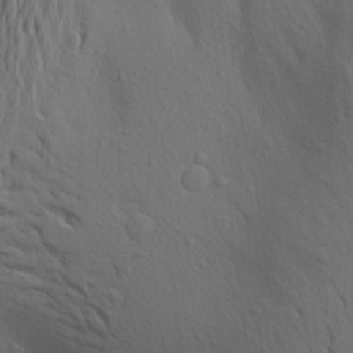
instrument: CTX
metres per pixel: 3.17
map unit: Aa
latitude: 19.4048
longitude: -143.7828
